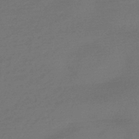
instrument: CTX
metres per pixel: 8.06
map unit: eHb
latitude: -47.8044
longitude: 85.9745
